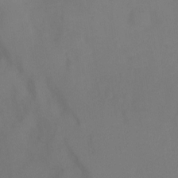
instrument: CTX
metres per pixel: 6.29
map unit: Ht
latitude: 0.7624
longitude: -35.4237
